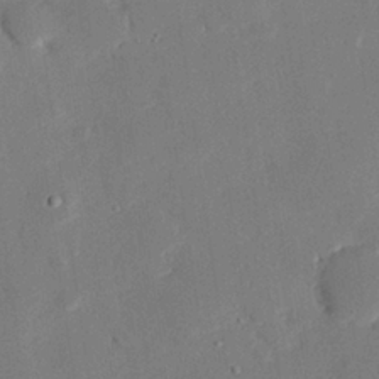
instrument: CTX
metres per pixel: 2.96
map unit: eHh
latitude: 26.9703
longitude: -81.1025
